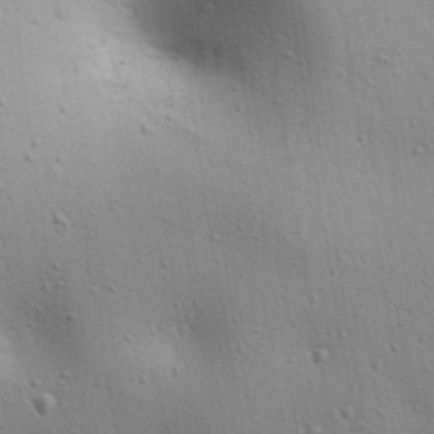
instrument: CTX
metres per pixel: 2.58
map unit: lAa
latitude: 18.0633
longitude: -138.7057
